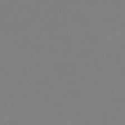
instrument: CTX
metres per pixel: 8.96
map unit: eHh
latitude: -63.1242
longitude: 49.4455
